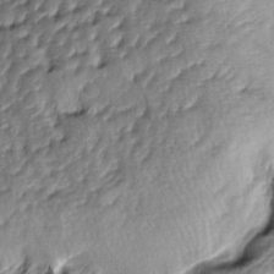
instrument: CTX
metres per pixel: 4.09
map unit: lAa
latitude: -4.5384
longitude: -123.2348
